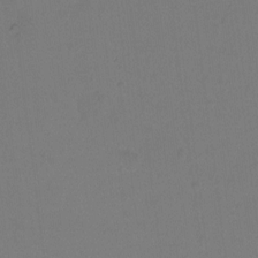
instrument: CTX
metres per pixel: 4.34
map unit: Hto
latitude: -10.8975
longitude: -37.5749
